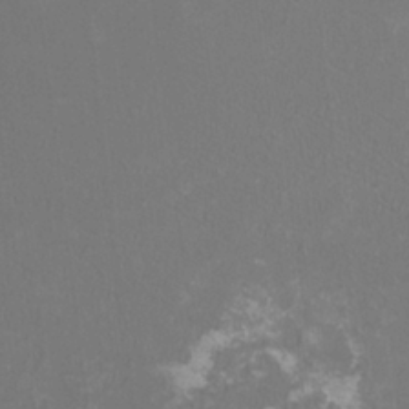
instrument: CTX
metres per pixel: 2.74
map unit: HNhu
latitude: 1.1214
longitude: -1.4237
